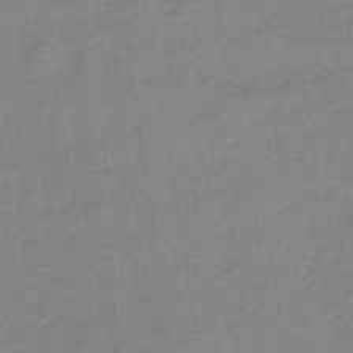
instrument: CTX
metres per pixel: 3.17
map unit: lHb
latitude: -35.4454
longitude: 70.3117
